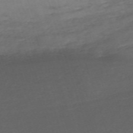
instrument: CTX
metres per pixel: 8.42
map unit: eHh
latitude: -62.4629
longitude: 51.5777
